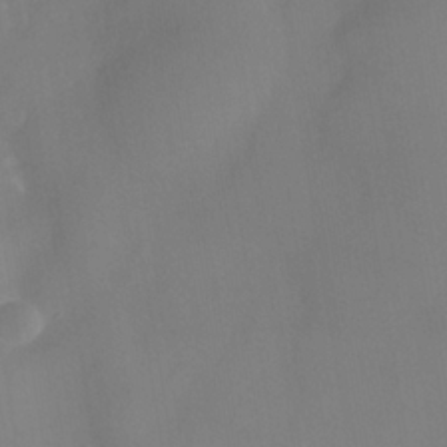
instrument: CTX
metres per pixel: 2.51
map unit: Nhe
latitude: -37.0108
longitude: -112.6112
